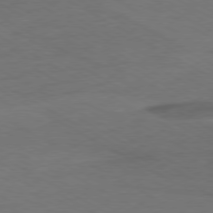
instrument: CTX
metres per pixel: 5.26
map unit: Ap
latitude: -76.8975
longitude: -75.9717
